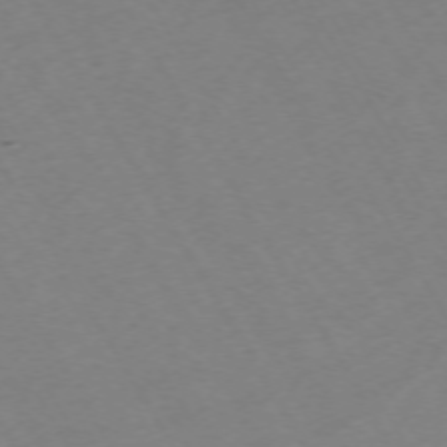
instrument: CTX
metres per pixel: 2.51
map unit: Hpe
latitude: -72.8219
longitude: 9.2754
